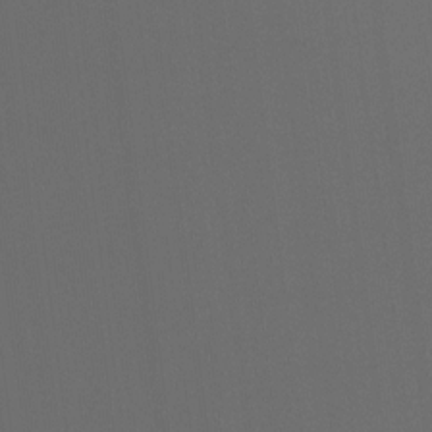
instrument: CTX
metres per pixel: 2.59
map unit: Hto
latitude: -7.8044
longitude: -50.5734
